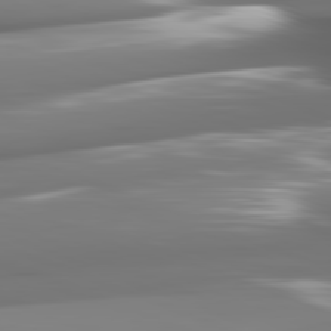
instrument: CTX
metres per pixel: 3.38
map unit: lApd
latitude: 82.0444
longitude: -148.2145
